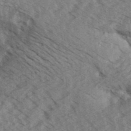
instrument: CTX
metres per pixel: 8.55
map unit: Aa
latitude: 32.2145
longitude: -138.7057
